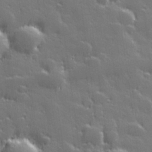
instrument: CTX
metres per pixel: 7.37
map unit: Hve
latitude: 27.8961
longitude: 144.9542
